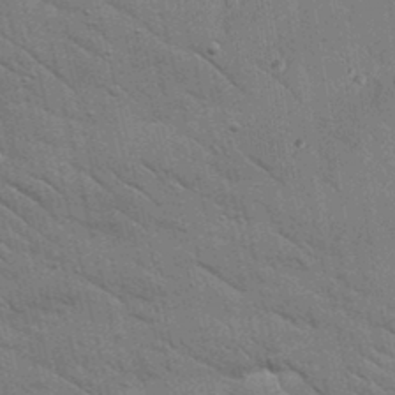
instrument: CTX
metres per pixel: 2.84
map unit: Nhu
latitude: 24.3089
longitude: -73.5372
